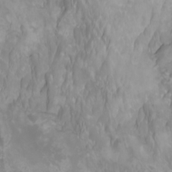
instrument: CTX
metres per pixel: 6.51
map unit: Htu
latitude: -0.5574
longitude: -77.7638
